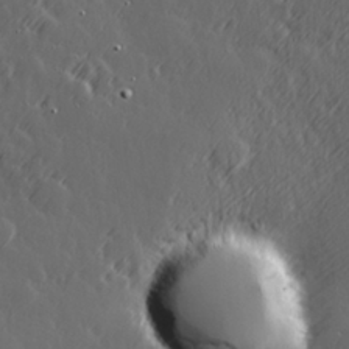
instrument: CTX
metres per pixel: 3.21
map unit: Hve
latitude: 26.6113
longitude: 145.7100
